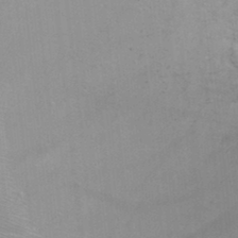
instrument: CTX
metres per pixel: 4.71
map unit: Ht
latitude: -0.1984
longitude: -33.1025
